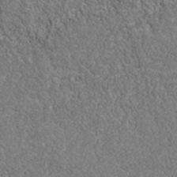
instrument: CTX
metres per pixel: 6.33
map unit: Nhu
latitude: -40.0472
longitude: -84.1200
